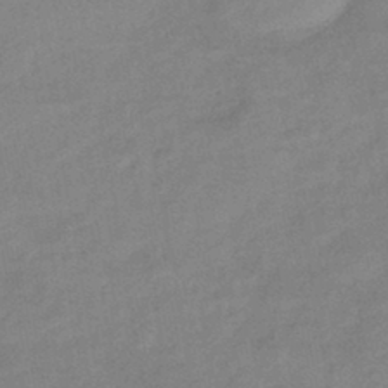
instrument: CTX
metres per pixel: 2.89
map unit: eHb
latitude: -41.3321
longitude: 82.8597
